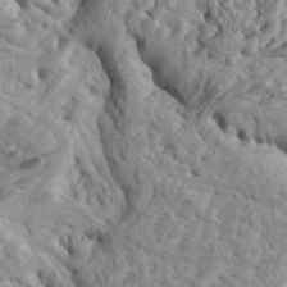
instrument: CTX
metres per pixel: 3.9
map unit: Htu
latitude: -6.3117
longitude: 153.8233
